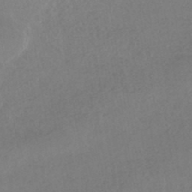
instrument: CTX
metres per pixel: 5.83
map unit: HNhu
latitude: -44.5763
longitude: 94.8219
